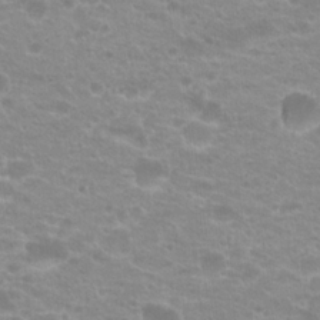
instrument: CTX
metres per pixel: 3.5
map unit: Hto
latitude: 20.5357
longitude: -37.2159
